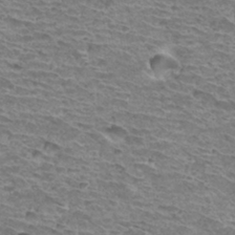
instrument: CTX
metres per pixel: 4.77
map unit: Hto
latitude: 32.7813
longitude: -39.9528
